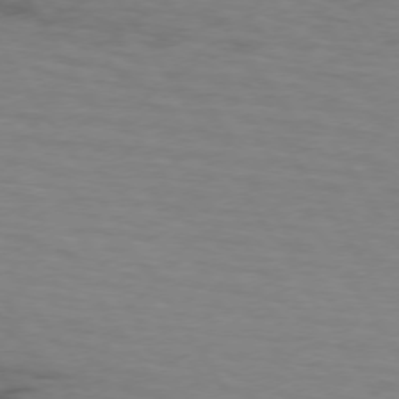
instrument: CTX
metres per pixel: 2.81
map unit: lApd
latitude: 73.5560
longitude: -70.8947
